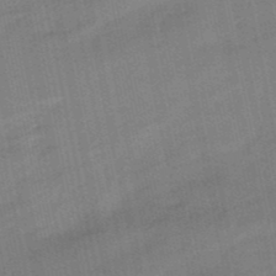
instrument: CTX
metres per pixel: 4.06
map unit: lHb
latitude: -49.8612
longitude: 80.4818
